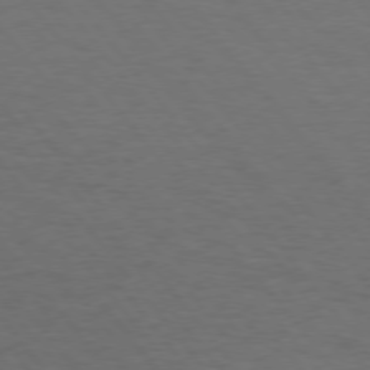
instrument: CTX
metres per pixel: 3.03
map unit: Hpe
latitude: 74.8380
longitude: -131.8773
